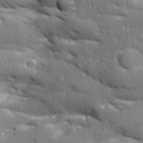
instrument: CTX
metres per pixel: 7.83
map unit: Aa
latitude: 32.8758
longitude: -144.3656
